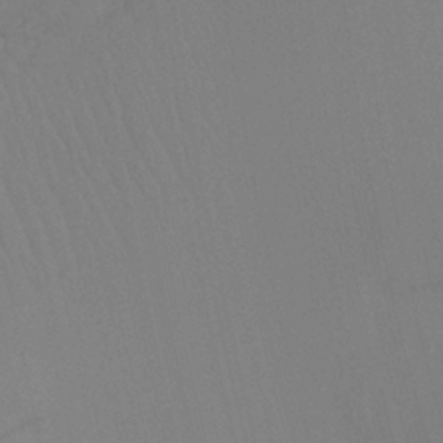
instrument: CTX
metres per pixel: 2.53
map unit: Ht
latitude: -8.3117
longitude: -31.1404
